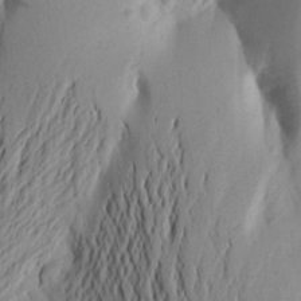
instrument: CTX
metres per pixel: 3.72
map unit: Aa
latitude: 25.0458
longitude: -149.5371
